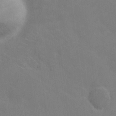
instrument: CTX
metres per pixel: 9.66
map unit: eHh
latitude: 6.7624
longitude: -65.9906
